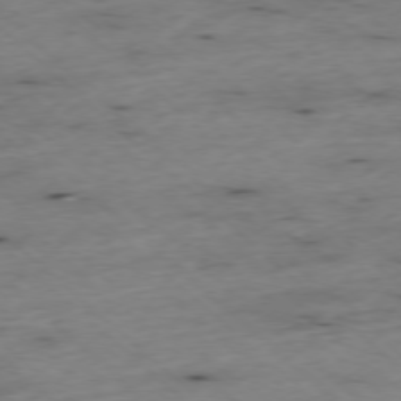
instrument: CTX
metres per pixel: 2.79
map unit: Ap
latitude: -77.3699
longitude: -89.8962
